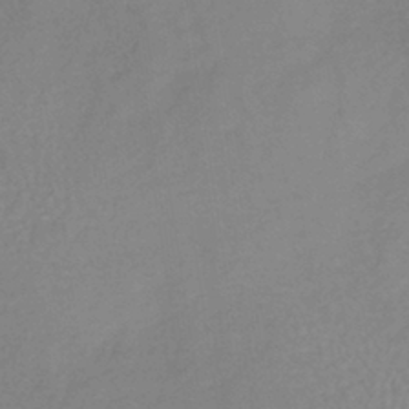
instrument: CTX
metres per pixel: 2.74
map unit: lHb
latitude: -36.4251
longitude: 68.8785
